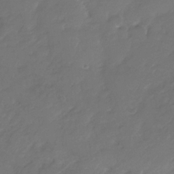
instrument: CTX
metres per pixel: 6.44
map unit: Nhe
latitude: -33.3132
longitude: -92.8191
